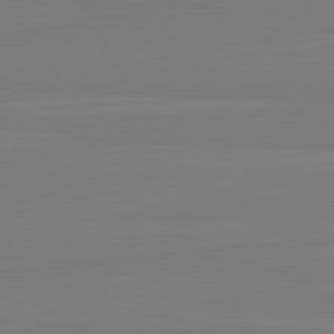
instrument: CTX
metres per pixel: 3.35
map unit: lApd
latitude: 81.6883
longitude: -178.6302
